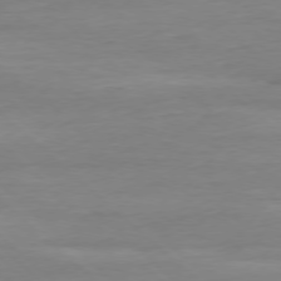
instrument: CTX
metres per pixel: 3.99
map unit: Ap
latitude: -77.9556
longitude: -81.2537
